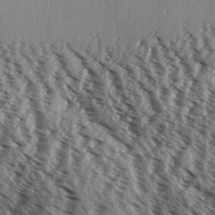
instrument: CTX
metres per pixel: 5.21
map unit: Aa
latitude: 31.3860
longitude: -137.7828
